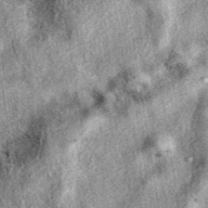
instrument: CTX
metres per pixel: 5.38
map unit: eAb
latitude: 39.7638
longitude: 111.5210
